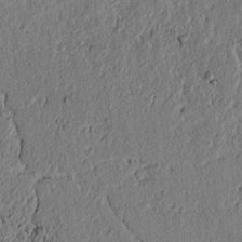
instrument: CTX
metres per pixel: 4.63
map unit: lAvf
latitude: 5.7450
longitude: 164.0850
